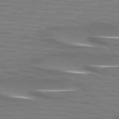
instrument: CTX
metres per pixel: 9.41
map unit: lApd
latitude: 74.0633
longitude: -51.7638
